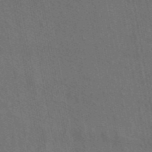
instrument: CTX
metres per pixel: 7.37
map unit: ANa
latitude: 43.7639
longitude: 27.2564
